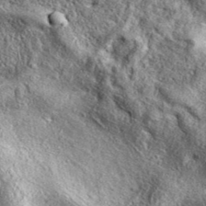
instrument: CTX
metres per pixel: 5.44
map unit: eAb
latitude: 38.7246
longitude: 109.6722
